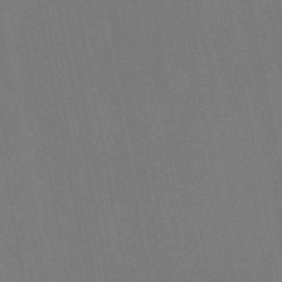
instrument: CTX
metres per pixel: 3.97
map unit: lHb
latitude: -47.9745
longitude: 71.9367
